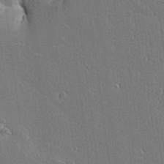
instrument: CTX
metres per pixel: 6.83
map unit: Aa
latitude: 18.3089
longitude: -126.8758
